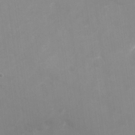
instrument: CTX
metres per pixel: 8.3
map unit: Nhu
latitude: -27.5966
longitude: -75.4993
